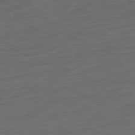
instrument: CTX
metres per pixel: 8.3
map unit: Ap
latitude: -81.6911
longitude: -76.4412
